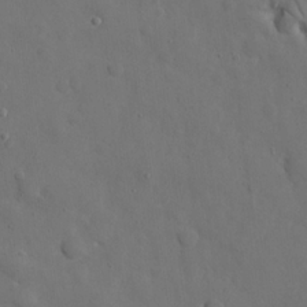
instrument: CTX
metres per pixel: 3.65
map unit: eHh
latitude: 22.1389
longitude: -62.9136
